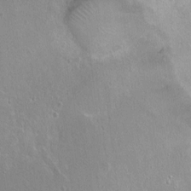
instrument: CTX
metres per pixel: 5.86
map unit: Ht
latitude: 1.7071
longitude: -32.4790
